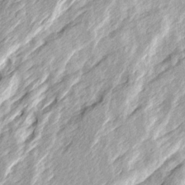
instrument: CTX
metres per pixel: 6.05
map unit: Ave
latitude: 15.6127
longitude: -137.3671
